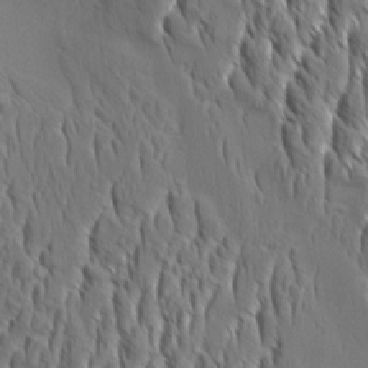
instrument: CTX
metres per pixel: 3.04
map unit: Aa
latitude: 8.5168
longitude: -132.4412
